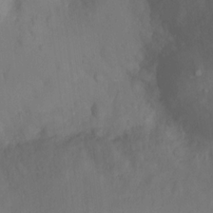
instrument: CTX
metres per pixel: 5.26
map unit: Ht
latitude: -1.1432
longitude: -34.8002
